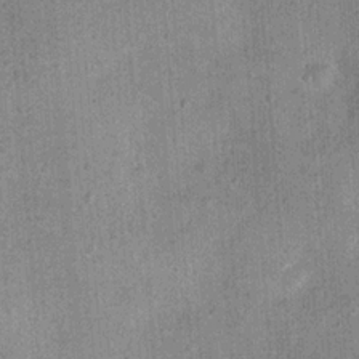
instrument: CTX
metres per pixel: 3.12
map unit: Hto
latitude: 15.3671
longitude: -35.1025
